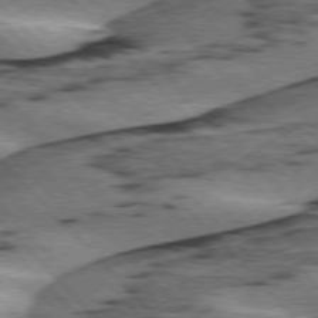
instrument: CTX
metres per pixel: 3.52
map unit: lApd
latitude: 75.8583
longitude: -78.6302
